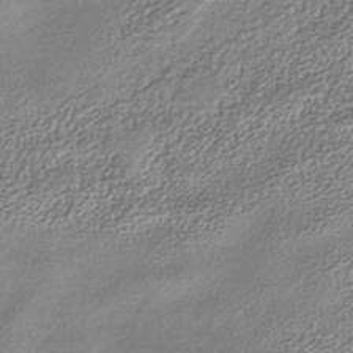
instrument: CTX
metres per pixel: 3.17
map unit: lHb
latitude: -38.4062
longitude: 68.2550
